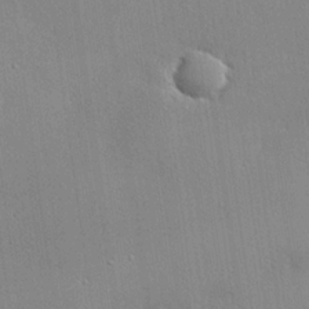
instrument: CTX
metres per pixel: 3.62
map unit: eHh
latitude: 24.3656
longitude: -89.4805
